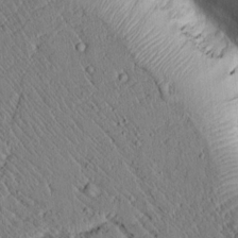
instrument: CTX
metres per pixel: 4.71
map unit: lAvf
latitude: 7.5371
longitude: 159.5021
